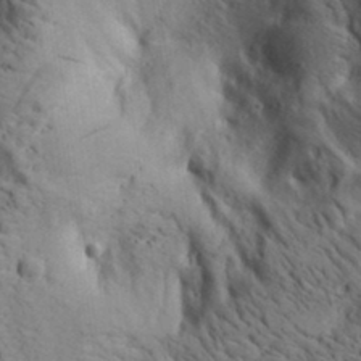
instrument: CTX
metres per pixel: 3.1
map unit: lAa
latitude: 19.6505
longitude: -140.1955
